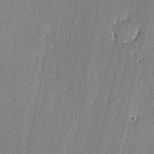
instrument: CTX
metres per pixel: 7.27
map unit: lAvf
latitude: -3.0297
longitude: -108.5356
